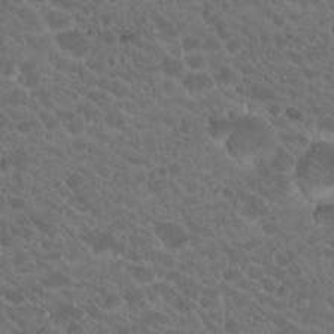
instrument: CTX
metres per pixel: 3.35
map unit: Hto
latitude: 19.7260
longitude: -35.3103
